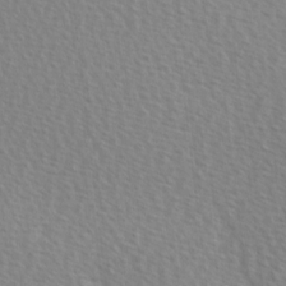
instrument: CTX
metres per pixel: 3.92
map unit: Hve
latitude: 2.4034
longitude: -121.4994
